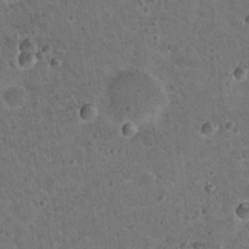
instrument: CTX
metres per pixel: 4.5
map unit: Nhu
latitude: 18.1955
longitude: -29.5938
